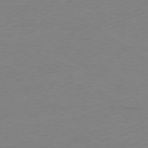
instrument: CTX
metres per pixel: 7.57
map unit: Ap
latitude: -78.3684
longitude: -59.0270
